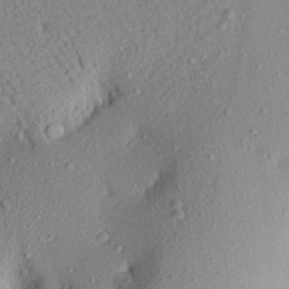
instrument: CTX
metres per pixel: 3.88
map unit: Aa
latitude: 18.7624
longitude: -147.3860
